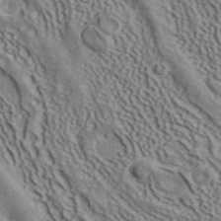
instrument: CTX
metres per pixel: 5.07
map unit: ANa
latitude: 40.8569
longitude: 33.7856
